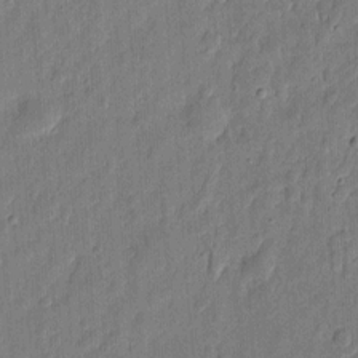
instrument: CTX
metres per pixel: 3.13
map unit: eHh
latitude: 7.5749
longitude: -73.4616
